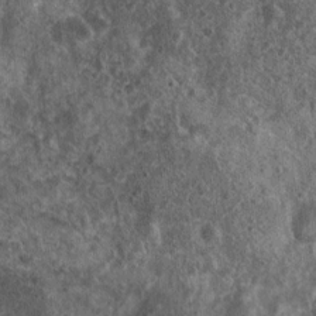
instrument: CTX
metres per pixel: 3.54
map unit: Nhu
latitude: 7.7827
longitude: -20.1767
